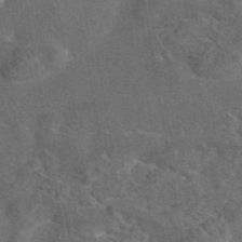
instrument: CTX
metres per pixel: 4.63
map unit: eAb
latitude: 43.7450
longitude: 111.0108
